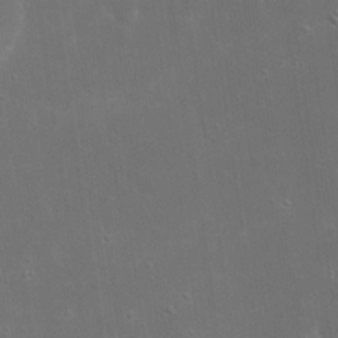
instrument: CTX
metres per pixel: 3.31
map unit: eHh
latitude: 20.3656
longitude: -68.9514
